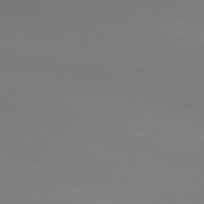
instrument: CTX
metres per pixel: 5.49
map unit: Hpe
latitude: 74.7813
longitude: -129.8772
